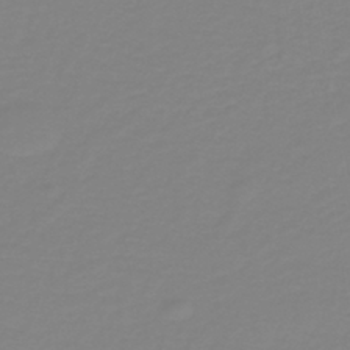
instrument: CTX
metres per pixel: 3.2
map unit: lHb
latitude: -41.1242
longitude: 63.7477
